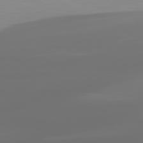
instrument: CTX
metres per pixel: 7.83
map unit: lApd
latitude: 80.2711
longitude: -90.9892
